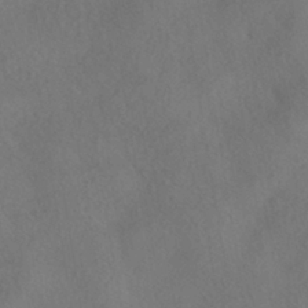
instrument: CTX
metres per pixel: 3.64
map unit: HNhu
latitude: -40.7841
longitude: 101.1053
